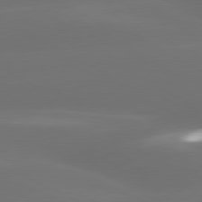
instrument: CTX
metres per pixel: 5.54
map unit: lApd
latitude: 80.6113
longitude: -146.1767
